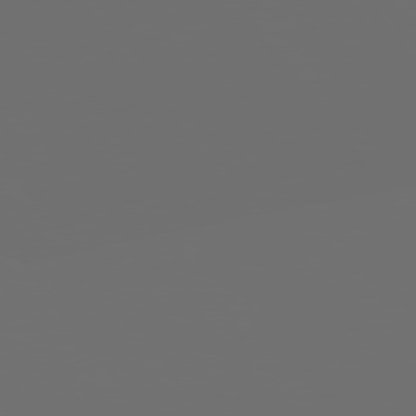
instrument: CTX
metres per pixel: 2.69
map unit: Hpe
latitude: 75.3104
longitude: -126.6869
